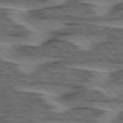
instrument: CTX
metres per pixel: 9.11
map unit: lApd
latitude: 76.1766
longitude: -77.3670
